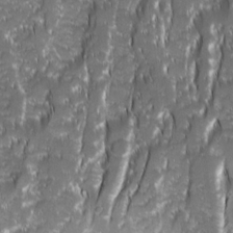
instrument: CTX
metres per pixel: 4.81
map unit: Ave
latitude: 15.1970
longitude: -134.1577
